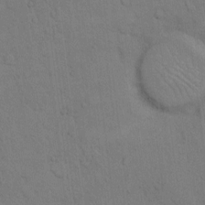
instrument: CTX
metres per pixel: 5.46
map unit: Hto
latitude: 8.5168
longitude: -60.9891
